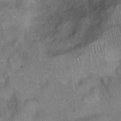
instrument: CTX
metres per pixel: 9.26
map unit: Nhu
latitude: 6.6679
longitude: -23.7450
